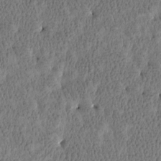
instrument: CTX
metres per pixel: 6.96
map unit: Htu
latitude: -3.7855
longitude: 176.4818
